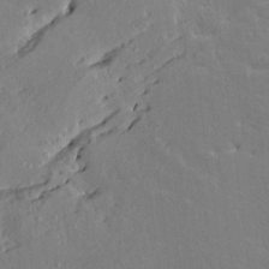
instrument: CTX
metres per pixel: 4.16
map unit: HNhu
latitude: 4.4412
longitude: 3.8044
